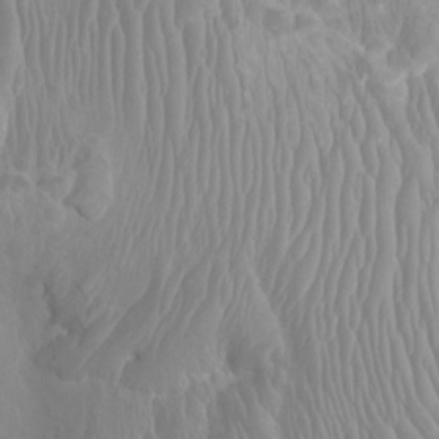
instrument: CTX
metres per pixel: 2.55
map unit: Ht
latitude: -1.3699
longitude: -18.3089
